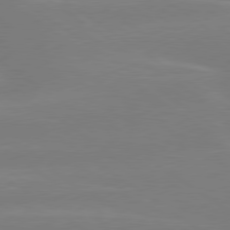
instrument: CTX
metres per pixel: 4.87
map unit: lApd
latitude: 79.1970
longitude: -149.7828
